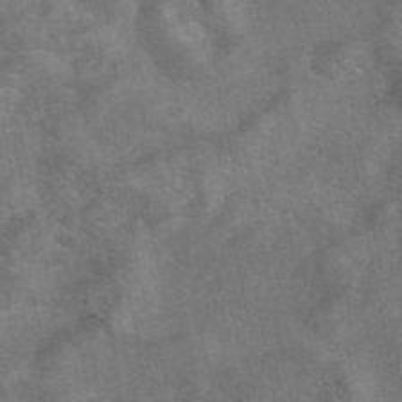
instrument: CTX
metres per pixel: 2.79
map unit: eAb
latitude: 46.7813
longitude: 127.7477
